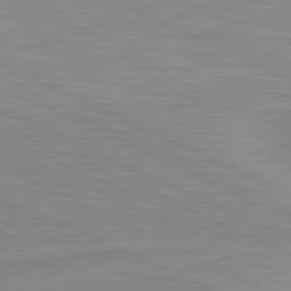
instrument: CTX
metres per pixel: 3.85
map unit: lApd
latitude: 81.5182
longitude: -172.4789
